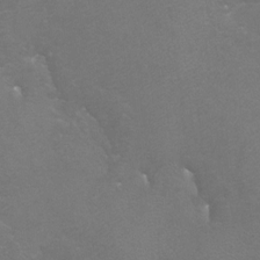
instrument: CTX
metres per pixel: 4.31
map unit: Htu
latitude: -7.0297
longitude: -33.1403
